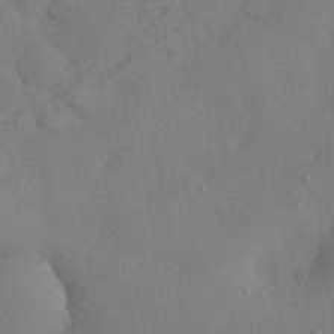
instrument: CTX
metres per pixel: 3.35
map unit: Nhu
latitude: 27.9528
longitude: -70.3278
